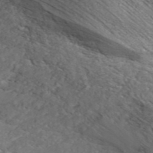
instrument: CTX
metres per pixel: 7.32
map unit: ANa
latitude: 45.0459
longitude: 37.6532
